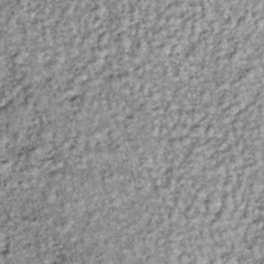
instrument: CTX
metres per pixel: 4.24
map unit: lHb
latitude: -36.0472
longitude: 66.5007
